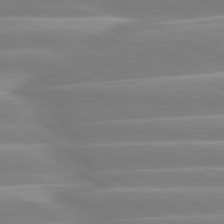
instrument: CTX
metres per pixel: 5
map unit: lApd
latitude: 80.4979
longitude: -128.8569
